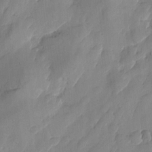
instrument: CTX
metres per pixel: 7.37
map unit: Htu
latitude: -1.9367
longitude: -176.6112
